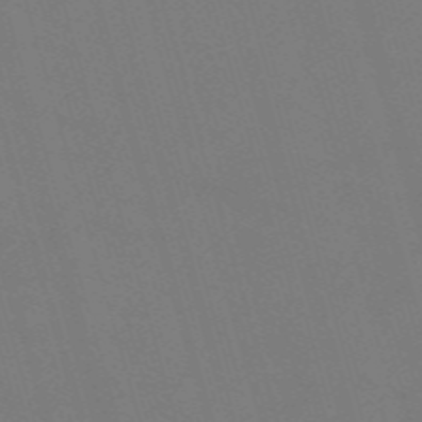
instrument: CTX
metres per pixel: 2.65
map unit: Nve
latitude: -59.4454
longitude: 60.9542
